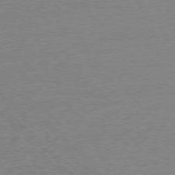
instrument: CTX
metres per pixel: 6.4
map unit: Ap
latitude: -77.1053
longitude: -93.2537
